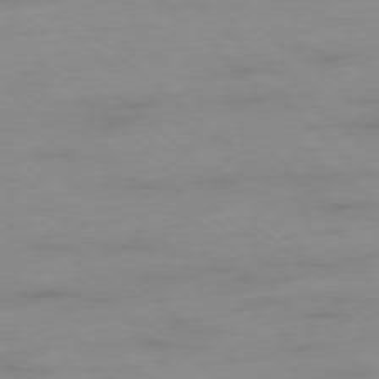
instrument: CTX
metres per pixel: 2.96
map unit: Hpe
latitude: -78.3117
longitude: -20.6302
